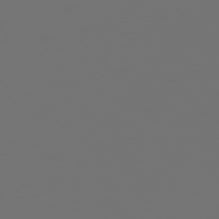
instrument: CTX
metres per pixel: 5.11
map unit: Hpe
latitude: 75.0647
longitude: -129.9717
